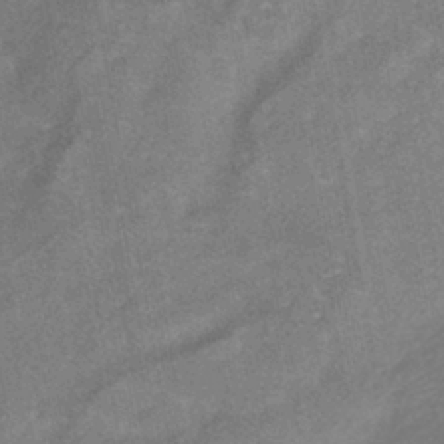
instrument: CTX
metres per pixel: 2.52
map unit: HNhu
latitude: -41.3887
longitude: 91.7856
